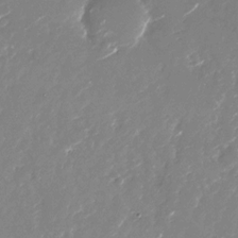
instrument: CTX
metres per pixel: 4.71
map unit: Nhu
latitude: -26.7274
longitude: -73.8584
